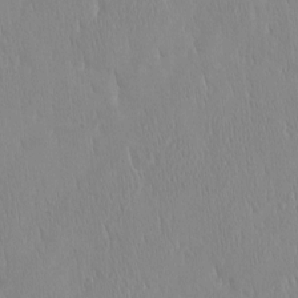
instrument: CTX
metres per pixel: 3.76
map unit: HNhu
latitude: -4.6140
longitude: 15.1620
